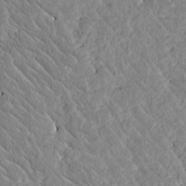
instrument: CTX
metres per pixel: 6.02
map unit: Htu
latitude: -0.6519
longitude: 175.5399
